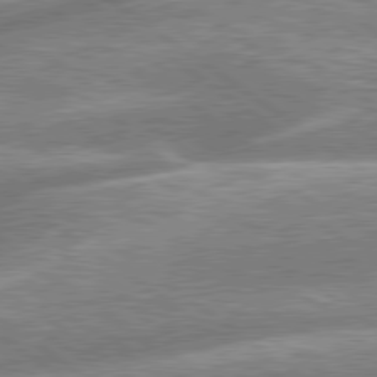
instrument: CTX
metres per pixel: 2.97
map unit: lApd
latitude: 79.4427
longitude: -159.1214
